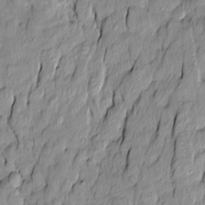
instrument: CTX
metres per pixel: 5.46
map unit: Htu
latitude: -9.8233
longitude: 176.5574
